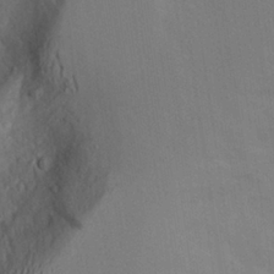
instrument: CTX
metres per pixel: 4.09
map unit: Aa
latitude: 26.9892
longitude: -146.0822
